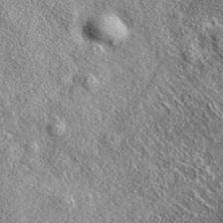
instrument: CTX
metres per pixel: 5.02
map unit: eAb
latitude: 38.3089
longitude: 109.6533
